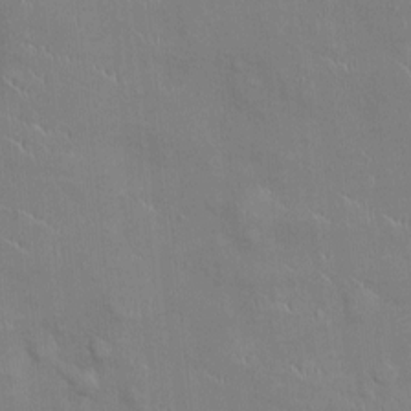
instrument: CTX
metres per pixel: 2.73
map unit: Ht
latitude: -4.4818
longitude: -14.6491
